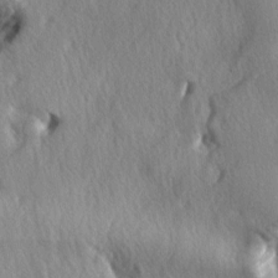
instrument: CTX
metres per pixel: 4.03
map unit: lAa
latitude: -5.1620
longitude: -124.5735
